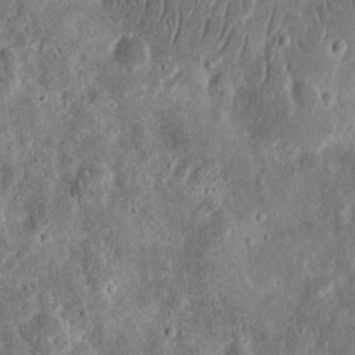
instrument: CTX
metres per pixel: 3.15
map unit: eHh
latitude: 12.7246
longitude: -73.7828
